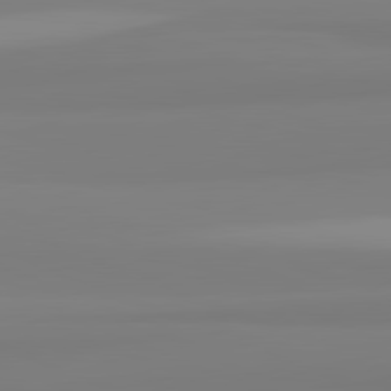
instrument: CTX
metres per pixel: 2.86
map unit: lApd
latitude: 82.4978
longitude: 175.2753
